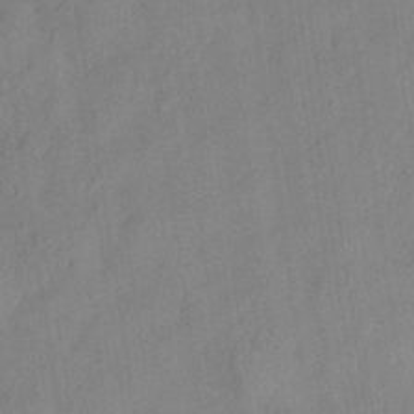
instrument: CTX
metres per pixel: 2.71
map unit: Hve
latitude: -32.7464
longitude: 92.2362
